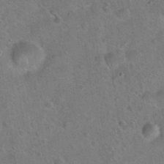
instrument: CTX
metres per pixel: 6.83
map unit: Hto
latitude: 21.1403
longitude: -50.1388
